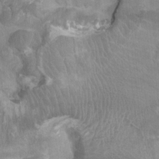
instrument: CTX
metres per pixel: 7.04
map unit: Ht
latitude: -2.0283
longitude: -17.2348
